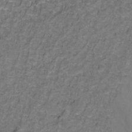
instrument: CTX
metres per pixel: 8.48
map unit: Hto
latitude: -1.6533
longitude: -34.0255
